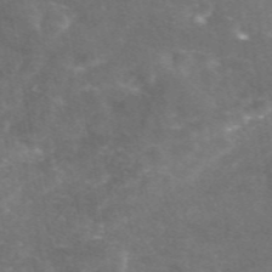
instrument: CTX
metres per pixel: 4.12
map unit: eAb
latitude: 46.5357
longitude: 120.2928
